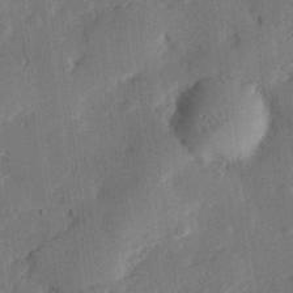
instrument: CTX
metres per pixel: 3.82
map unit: eHh
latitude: 27.0648
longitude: -82.4034
